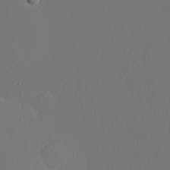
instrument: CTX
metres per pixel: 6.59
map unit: Nhu
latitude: -3.9367
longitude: -93.2915
